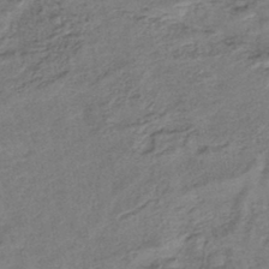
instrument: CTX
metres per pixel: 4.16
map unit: lHb
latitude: -42.7463
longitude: 78.5384
